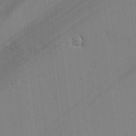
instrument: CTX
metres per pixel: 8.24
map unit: lAvf
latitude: -1.1620
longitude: -105.8395
